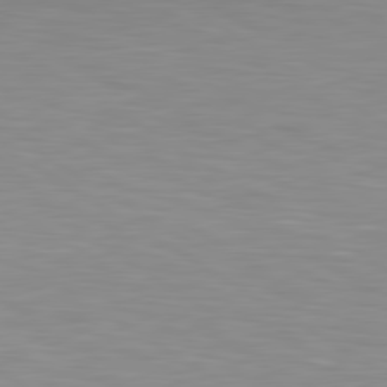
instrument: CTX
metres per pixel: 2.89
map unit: lApd
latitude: 80.1956
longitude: 133.5399
